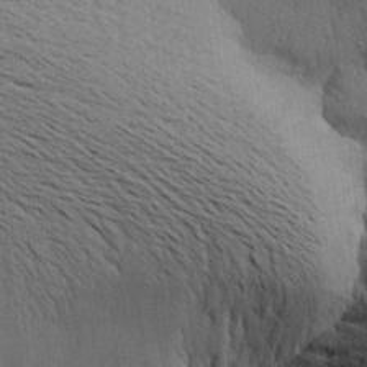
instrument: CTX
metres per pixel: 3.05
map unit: Aa
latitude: 22.8947
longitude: -144.4790
